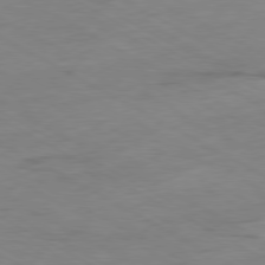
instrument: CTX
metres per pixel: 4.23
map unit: Ap
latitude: -80.1606
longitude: -77.2348
